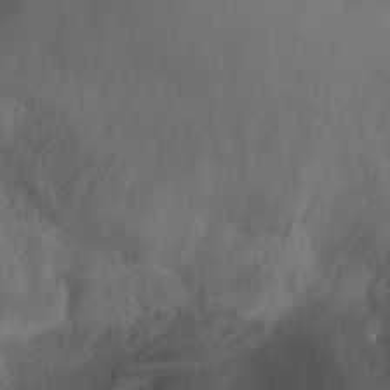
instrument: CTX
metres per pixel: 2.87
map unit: Hto
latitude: -2.8785
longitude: -34.1577
